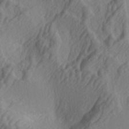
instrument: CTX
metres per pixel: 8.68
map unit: lAa
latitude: -5.2565
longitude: -123.5371
